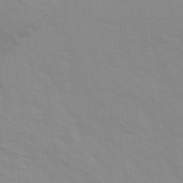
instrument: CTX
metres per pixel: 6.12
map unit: Ave
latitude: 14.4034
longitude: -103.7072
